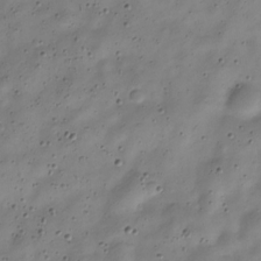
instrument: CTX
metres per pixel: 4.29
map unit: Nve
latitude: -23.4455
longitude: 106.6141
